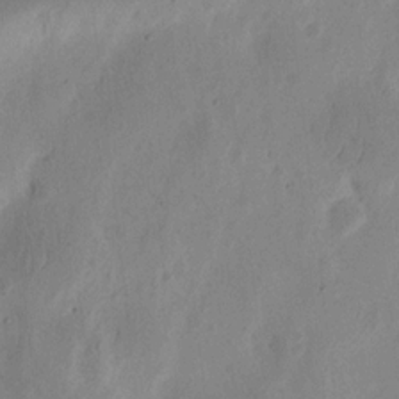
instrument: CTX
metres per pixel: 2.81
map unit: Ht
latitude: 14.0444
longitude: -74.8380
